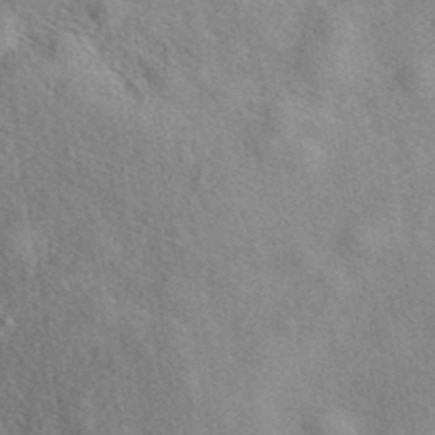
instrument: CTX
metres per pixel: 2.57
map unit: eAb
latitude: 40.0255
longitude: 108.1417
